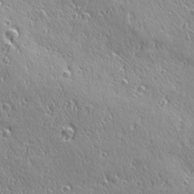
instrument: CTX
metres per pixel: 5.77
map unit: Ave
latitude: 21.0459
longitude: -135.9528
